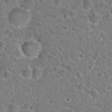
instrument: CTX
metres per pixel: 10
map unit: Hto
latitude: 23.1592
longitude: -46.1956
